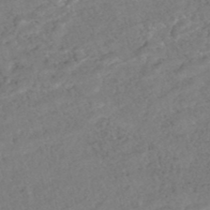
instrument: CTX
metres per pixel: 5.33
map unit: HNhu
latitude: -47.4643
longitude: 98.0283
